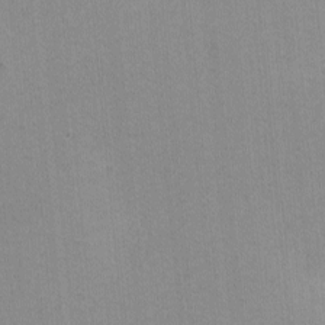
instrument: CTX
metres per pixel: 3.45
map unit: lHvf
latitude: -11.0864
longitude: -103.3104
